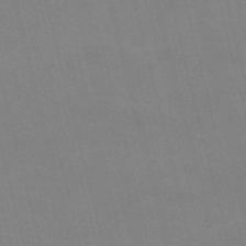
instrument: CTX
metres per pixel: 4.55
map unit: Nve
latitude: -57.8233
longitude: 61.6533
